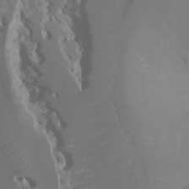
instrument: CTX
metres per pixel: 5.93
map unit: Ht
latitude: -7.1620
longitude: -27.7072
